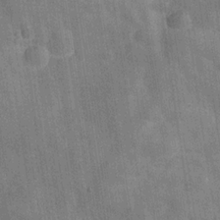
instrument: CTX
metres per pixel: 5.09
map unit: Hve
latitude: -29.8611
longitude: 92.3306
